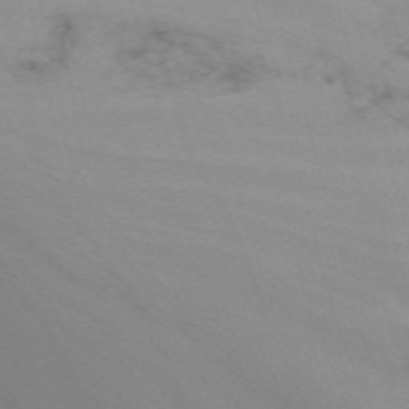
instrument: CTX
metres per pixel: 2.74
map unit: Nhu
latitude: -14.3496
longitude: -56.1010
